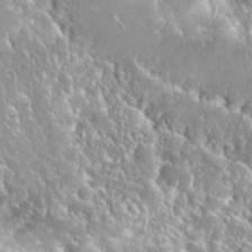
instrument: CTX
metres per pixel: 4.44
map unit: Nhu
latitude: 25.4237
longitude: -60.3656
